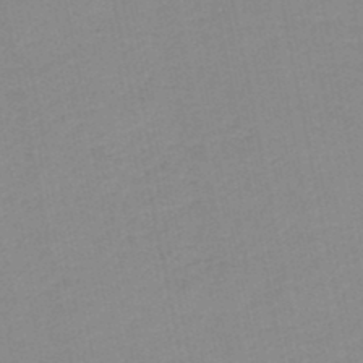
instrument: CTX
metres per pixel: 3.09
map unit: lHb
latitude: -46.7463
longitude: 60.8408
